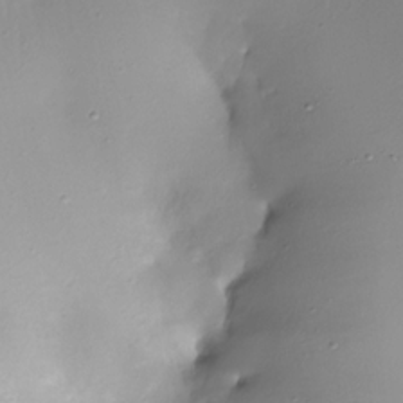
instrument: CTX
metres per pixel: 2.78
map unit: Nhe
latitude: -31.5966
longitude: -116.9703
